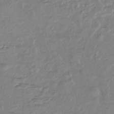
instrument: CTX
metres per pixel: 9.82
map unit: HNhu
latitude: -44.4062
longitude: 97.1998
